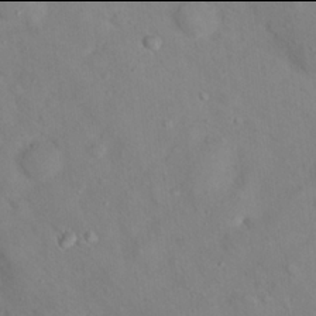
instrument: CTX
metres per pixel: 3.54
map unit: Hto
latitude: 17.9906
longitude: -39.2726
